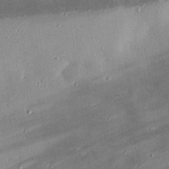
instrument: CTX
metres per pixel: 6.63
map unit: eHh
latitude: 24.1199
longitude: -89.9717
